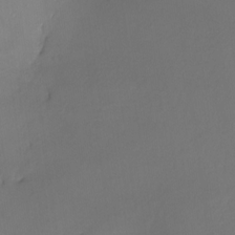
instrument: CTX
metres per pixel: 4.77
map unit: Nhe
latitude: -26.7085
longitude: -110.6113
